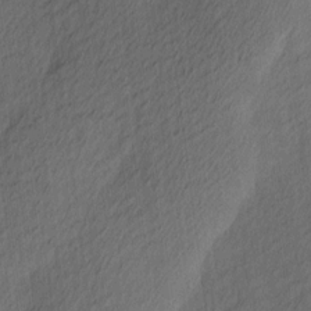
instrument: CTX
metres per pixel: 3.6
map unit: Ave
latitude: 13.3860
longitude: -106.7246
